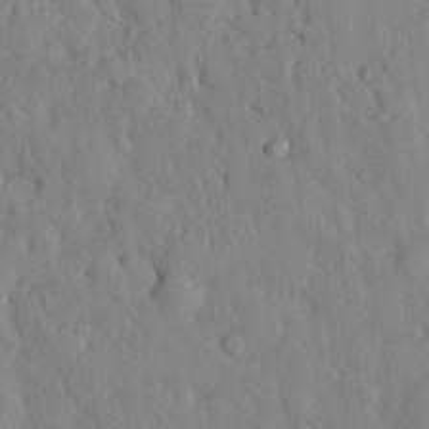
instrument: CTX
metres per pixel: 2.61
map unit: eHh
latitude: 29.4048
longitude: -77.3859
